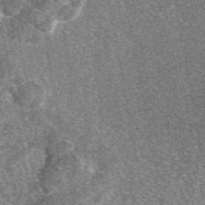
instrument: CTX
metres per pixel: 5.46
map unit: eAb
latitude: 46.7624
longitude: 107.2376
